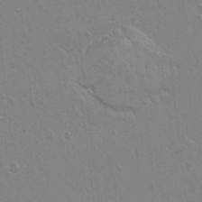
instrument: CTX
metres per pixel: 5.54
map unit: Hto
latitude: 9.2348
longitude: -35.3481
